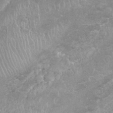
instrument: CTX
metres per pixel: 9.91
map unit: Nhu
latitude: 26.6680
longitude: -61.2726
